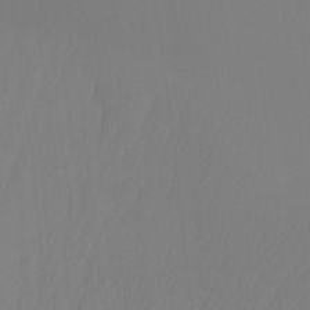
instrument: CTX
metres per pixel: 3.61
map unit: Htu
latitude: -15.4077
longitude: -46.7624
